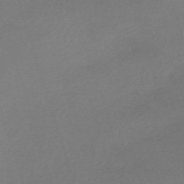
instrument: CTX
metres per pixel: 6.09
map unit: eHh
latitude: -62.3306
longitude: 53.2187
